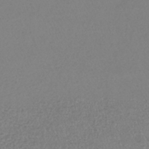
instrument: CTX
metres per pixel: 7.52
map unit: lHb
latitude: -41.7477
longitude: 64.8219
